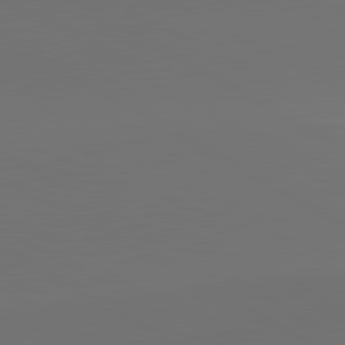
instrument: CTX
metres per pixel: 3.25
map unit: lApd
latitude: 81.3671
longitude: 152.1416
